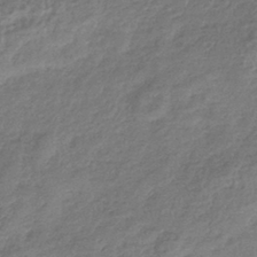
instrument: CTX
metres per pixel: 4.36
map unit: eHb
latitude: -37.6532
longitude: 80.5952
